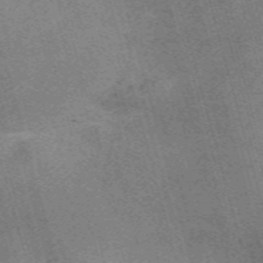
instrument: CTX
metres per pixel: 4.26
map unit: Nve
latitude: -59.0108
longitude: 63.9367
